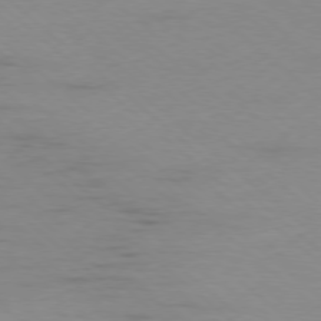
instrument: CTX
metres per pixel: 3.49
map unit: Hpe
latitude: -78.2739
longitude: -20.3845
